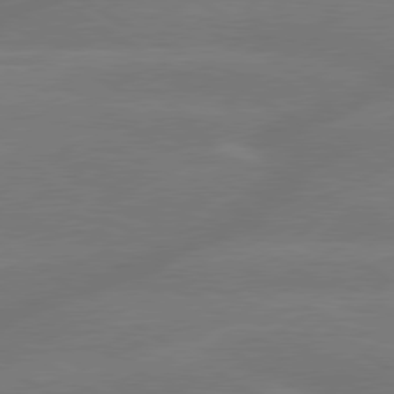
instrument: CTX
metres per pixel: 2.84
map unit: lApd
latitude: 79.5749
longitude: -143.6883
